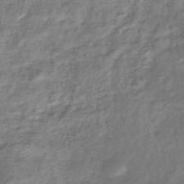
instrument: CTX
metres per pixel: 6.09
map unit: eHb
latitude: -38.6141
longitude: 78.4629
